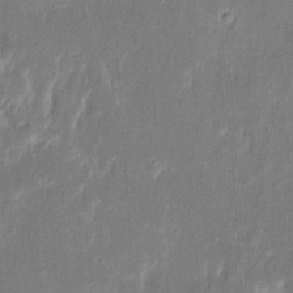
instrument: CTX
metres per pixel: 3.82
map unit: eHh
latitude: 8.8002
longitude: -73.4805
